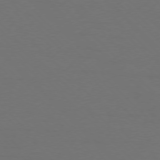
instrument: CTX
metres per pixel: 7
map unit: Ap
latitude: -77.3132
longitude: -71.0080
